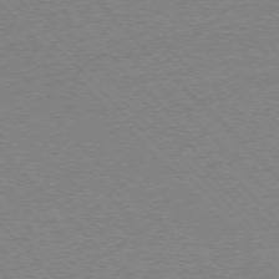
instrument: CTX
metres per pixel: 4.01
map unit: Ap
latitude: -76.4440
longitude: -85.4049
